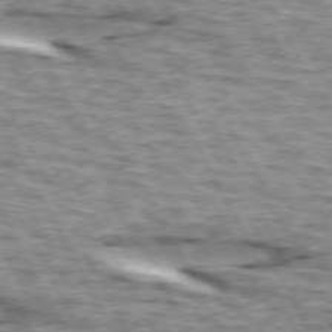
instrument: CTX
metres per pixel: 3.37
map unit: lApd
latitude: 73.6127
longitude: -55.5749
